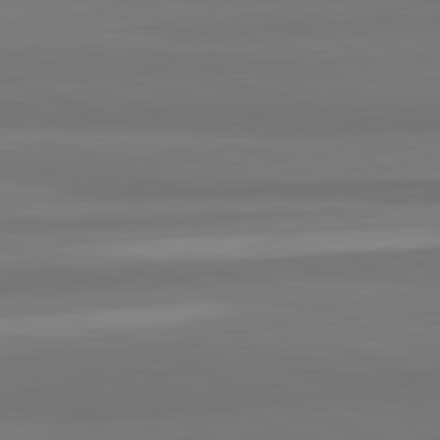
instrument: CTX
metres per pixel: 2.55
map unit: lApd
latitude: 82.0444
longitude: 177.6911
